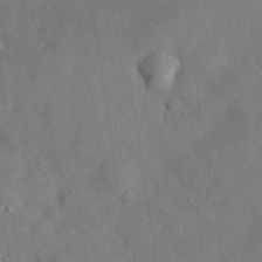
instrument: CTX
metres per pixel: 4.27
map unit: eHh
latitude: 30.3845
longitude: -77.6127
